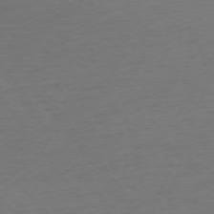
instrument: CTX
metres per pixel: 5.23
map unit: Ap
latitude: -74.6519
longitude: -71.4993
